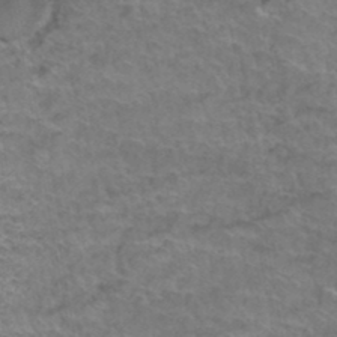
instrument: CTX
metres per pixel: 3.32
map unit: Hto
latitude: 36.8947
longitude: -42.3845
